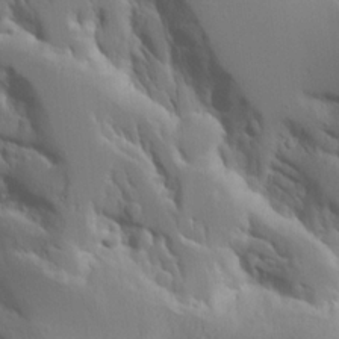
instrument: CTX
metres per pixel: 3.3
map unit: Aa
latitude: 20.8380
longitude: -124.1955
